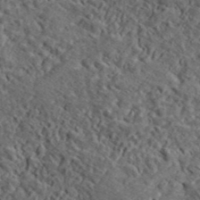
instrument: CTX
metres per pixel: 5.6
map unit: lHvf
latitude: 42.0822
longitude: -88.8947
